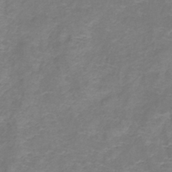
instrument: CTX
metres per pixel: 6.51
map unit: lHb
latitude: -41.6533
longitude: 78.6896
